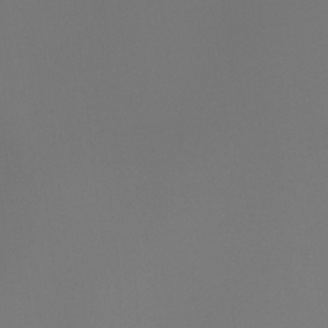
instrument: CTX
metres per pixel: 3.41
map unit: Hto
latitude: -7.3320
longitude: -49.9717
